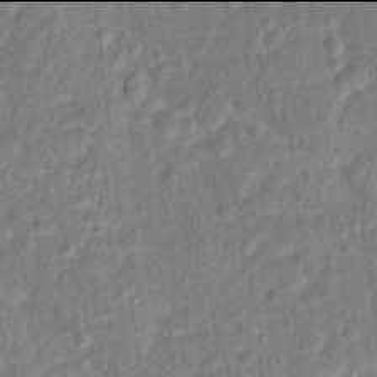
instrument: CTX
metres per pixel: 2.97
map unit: Hto
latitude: 13.9906
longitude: -38.7813
